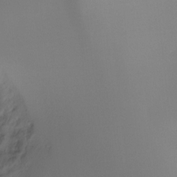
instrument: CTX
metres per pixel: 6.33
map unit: Ht
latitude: -15.9745
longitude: -45.1781
